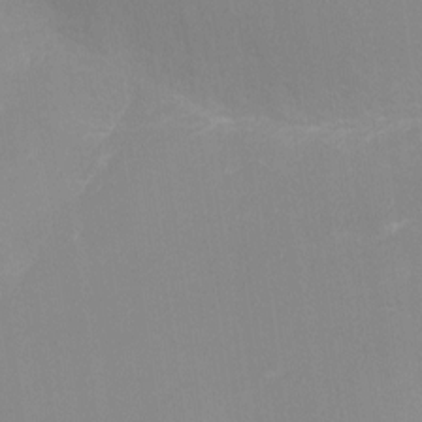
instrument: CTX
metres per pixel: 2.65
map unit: Ht
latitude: -9.1242
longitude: -28.3278
